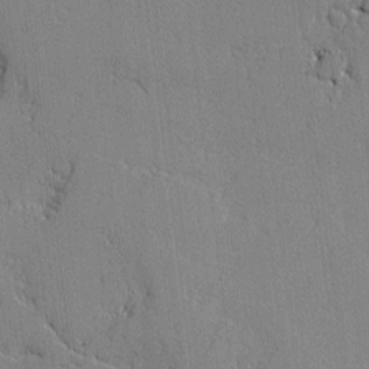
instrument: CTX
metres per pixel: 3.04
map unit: lAvf
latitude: -1.2943
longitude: -108.8758
